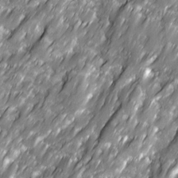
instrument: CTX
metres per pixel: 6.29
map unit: Ave
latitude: 16.2712
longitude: -135.4237
